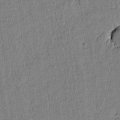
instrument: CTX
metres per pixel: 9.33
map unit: lAvf
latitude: 15.1970
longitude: -125.1403
